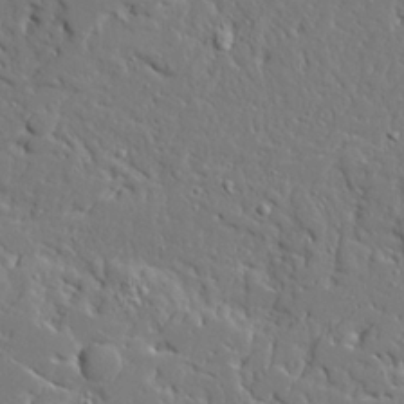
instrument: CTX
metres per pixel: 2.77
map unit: Ave
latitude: 23.4804
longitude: -129.6316
